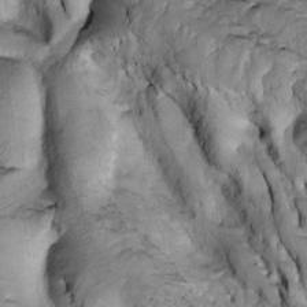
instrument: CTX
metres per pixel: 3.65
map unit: Htu
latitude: -2.1983
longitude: 149.0109
